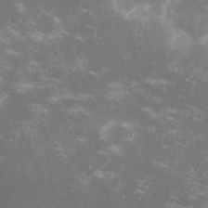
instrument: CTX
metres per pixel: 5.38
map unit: lHvf
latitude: -13.4077
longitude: -99.8016
